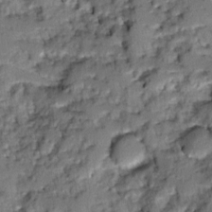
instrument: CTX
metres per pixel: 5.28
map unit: Ave
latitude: 0.6301
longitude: -110.1200
